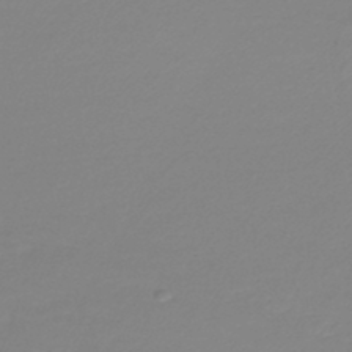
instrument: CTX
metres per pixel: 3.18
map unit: lHb
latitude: -44.5196
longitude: 61.3321
